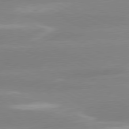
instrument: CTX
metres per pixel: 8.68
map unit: lApd
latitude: 79.8773
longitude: -115.2536
